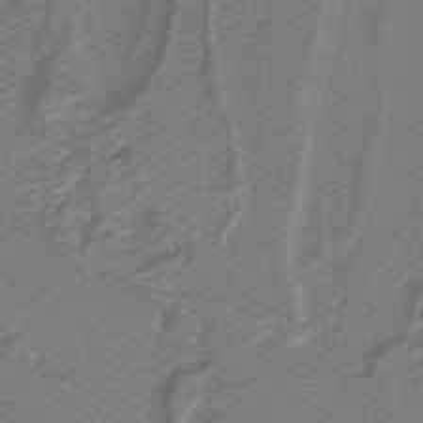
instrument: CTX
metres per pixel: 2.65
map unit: lHb
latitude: -41.5399
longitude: 51.8611
